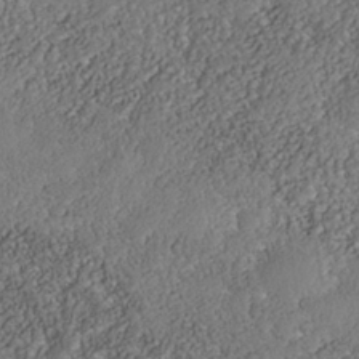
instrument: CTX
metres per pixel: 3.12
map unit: Nhe
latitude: -38.9164
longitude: -117.3671
